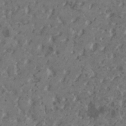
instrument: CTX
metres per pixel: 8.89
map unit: HNhu
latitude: 1.0458
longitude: 7.1431
